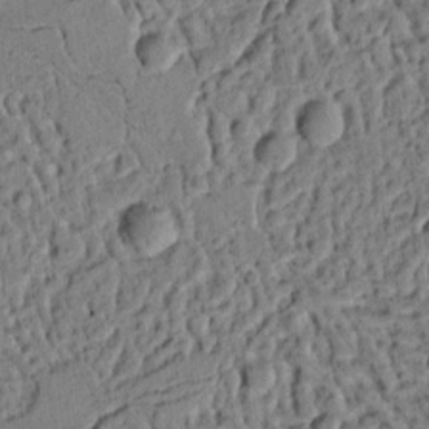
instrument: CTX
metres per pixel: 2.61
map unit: Ht
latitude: 8.5357
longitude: -75.6694
